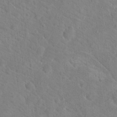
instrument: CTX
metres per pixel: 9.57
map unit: Hto
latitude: 18.1577
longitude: -37.2348
